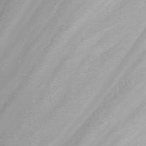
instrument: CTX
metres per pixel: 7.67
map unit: Nhu
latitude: -8.5196
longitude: -72.6679
